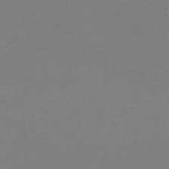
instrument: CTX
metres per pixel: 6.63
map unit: HNb
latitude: -48.8786
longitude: -42.7435
